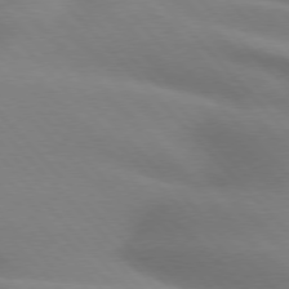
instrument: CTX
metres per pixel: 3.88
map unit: lApd
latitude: 75.7639
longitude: -61.2726
